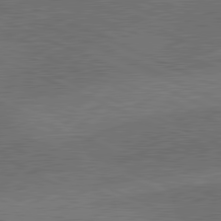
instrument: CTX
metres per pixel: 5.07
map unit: lApd
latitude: 81.0836
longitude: 122.8975
